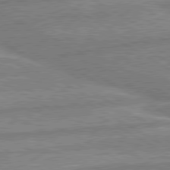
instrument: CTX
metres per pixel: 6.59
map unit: lApd
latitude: 80.1956
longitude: -171.1025
